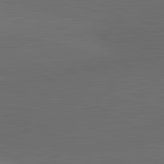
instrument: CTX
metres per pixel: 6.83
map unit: lApd
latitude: 83.5938
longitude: -132.7246
